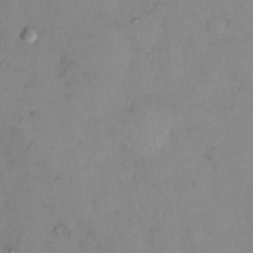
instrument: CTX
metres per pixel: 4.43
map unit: eHh
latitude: 10.7057
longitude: -62.9703
